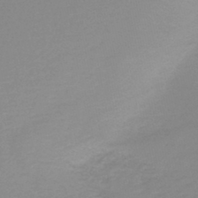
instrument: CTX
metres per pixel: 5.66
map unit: HNb
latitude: -45.3132
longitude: -45.4237
